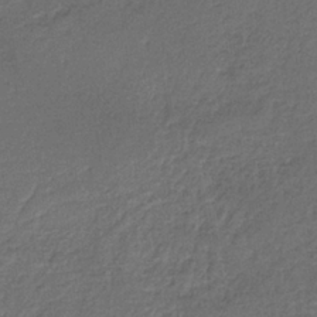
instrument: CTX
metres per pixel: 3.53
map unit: HNb
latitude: -35.7855
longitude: 58.9163
